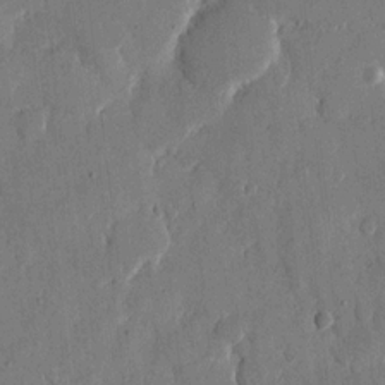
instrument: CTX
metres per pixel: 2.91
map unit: eHh
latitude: 13.0459
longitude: -68.0633
